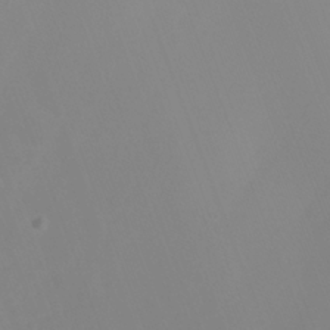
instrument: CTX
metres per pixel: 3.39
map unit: Nhu
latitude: -7.7477
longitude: -76.7624
